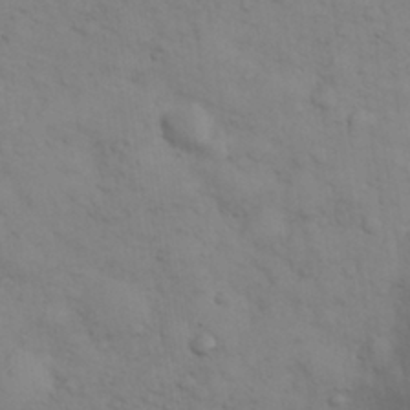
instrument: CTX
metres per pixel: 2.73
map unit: eHh
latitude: 30.1011
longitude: -69.5560
